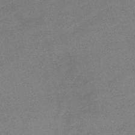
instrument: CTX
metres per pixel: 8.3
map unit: eHb
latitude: -48.6708
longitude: 86.3873
